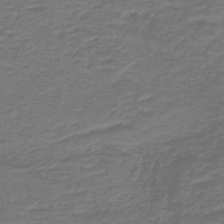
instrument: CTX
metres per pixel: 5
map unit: lHb
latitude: -39.4266
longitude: 55.5777
